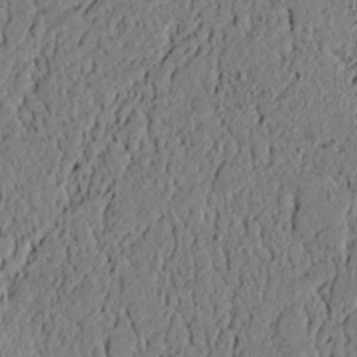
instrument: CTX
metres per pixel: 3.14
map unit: lAvf
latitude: 4.2333
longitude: 167.5966
